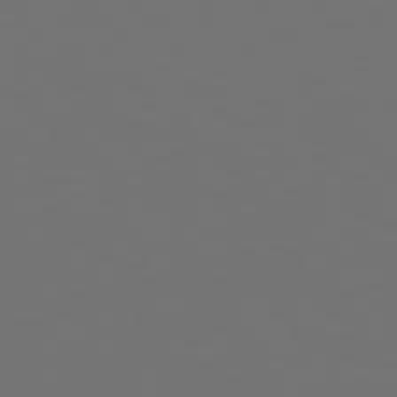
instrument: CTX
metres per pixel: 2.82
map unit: Hpe
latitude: 75.1781
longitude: -124.6868
